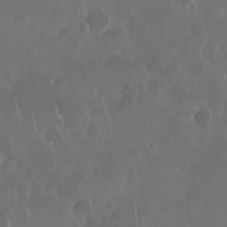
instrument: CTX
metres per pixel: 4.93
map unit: Nhu
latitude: 28.8191
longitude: -63.9717
